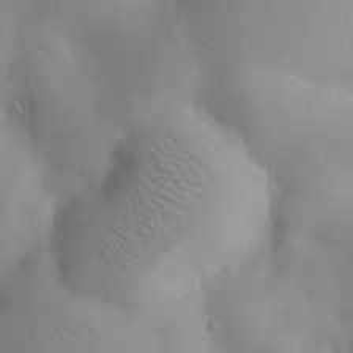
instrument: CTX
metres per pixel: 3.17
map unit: eHh
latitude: 25.9339
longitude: -64.8380
